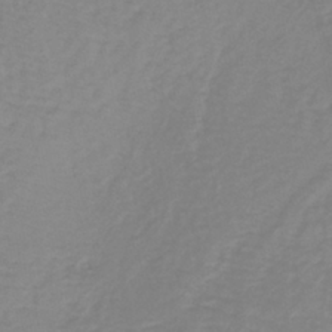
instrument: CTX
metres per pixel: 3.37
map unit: lHb
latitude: -40.6518
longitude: 64.8219
